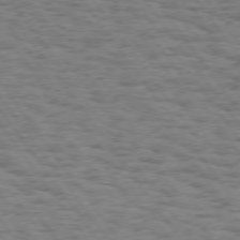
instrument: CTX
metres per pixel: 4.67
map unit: Hpe
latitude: 74.5357
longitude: -134.8569
